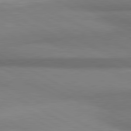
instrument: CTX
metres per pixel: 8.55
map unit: lApd
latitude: 80.9325
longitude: 163.0297
